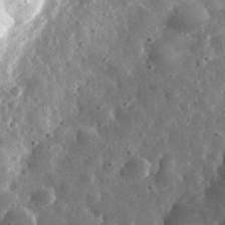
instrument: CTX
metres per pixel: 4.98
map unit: eHh
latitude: 33.1025
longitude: -79.1026
